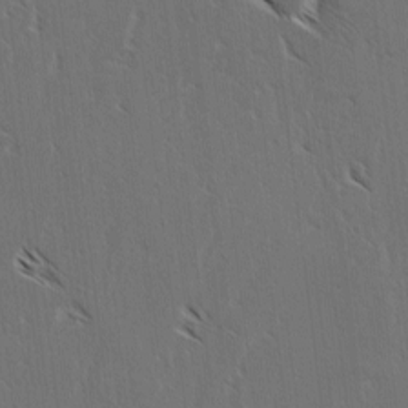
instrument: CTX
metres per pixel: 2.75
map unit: lAvf
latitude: -4.1794
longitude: -113.6505
